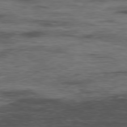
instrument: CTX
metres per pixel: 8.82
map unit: Hpe
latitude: -78.4251
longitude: 15.1054
